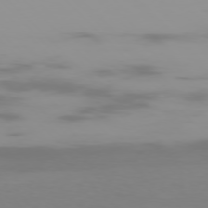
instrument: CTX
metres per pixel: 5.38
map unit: Ap
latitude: -76.6896
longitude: -75.1970
